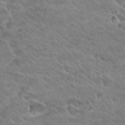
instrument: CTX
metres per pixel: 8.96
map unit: Hto
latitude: 28.2333
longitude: -39.1403
